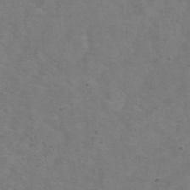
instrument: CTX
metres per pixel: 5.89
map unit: Hve
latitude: -33.7856
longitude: 91.1431
